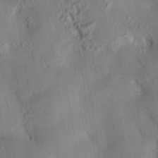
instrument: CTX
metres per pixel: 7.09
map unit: HNhu
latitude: 14.5357
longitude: 12.0850
